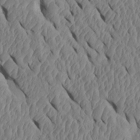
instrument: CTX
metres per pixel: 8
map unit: Htu
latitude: 1.5749
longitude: 148.5007
